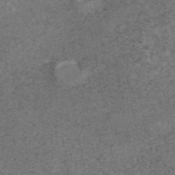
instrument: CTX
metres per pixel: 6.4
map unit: eAb
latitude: 45.1781
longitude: 124.1417
